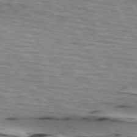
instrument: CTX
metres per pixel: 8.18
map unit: lApd
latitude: 74.7057
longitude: -75.4993
